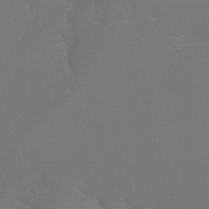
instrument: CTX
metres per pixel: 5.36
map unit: Hto
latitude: -7.9556
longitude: -51.8205
